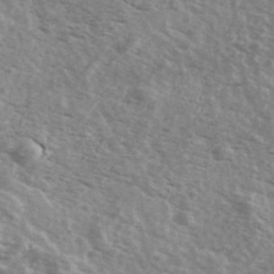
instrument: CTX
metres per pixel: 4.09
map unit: Ave
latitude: 39.6883
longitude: -109.2348
